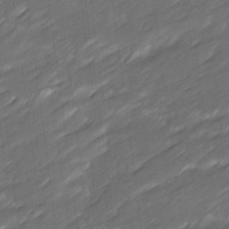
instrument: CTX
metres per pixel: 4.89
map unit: Ave
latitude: 16.1578
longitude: -136.0444
